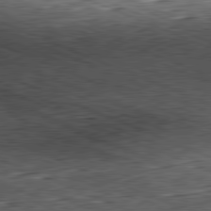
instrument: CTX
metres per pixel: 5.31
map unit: Hpe
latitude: -82.0472
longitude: 11.8800
